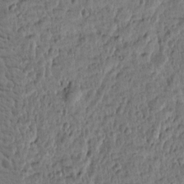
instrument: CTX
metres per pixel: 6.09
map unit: Htu
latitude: 2.2522
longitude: -178.4034
